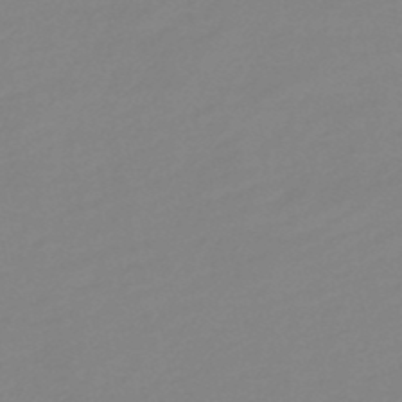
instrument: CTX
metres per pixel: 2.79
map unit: HNb
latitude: -49.3321
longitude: 58.8030
